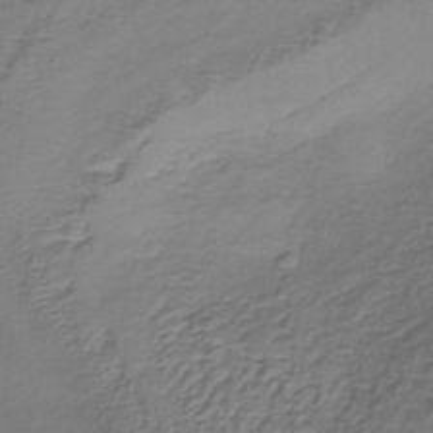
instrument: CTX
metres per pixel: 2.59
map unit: lHb
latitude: -37.6155
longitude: 61.4077
